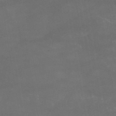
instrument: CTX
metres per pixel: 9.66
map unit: HNb
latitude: -52.2361
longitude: -39.6505
